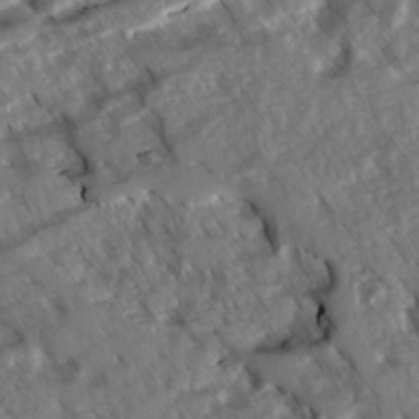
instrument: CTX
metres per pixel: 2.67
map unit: Ave
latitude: -1.0865
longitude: -111.3293
